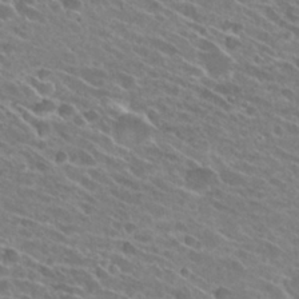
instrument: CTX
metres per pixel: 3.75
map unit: Hto
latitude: 26.1767
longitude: -42.0255
